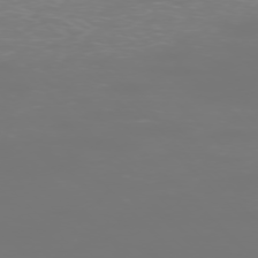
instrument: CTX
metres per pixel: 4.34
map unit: Ap
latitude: -77.0486
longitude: -62.2145
